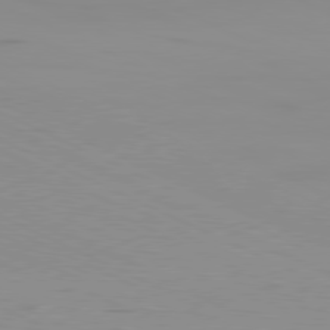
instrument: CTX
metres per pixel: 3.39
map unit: Ap
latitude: -81.3132
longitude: -61.9528
